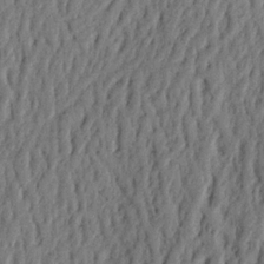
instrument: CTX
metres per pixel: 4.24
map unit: Nhu
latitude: 18.2522
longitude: -77.4426
